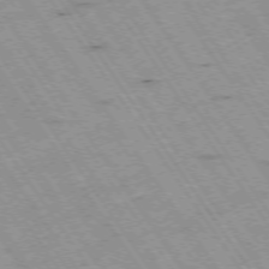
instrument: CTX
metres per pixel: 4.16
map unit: Hpe
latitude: -74.2362
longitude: 1.8045
